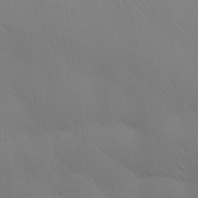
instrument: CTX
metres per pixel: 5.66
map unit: Aa
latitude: 25.6127
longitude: -142.9514
